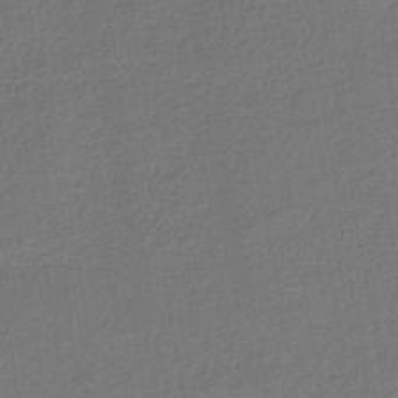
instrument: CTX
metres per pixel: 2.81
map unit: lHb
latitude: -43.5777
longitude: 60.1984
